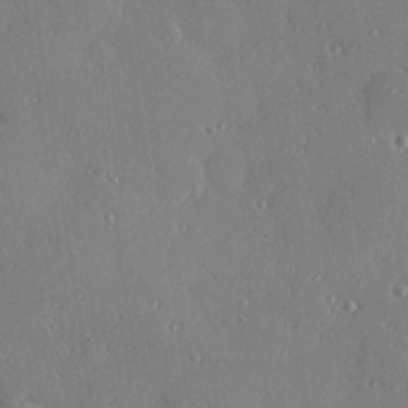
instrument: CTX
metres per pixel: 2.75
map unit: Hve
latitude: 27.1025
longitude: -92.2144
